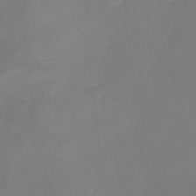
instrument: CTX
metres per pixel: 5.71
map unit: eHh
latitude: -6.1605
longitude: -78.5735
